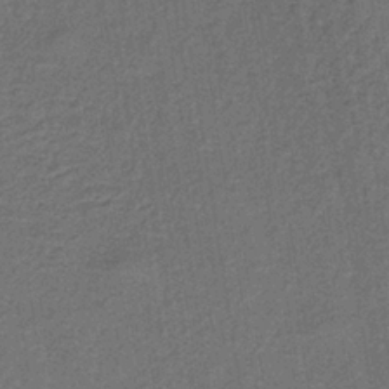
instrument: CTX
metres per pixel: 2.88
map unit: lHb
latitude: -35.8800
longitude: 71.0864
